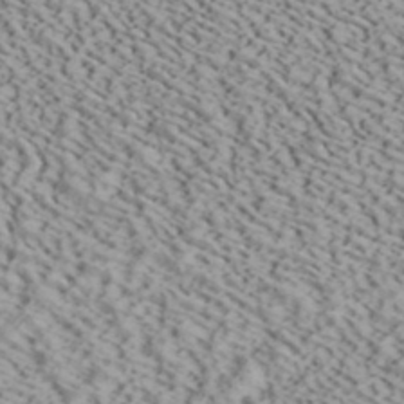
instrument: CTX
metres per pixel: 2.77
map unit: ANa
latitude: 40.6112
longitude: 18.9164
